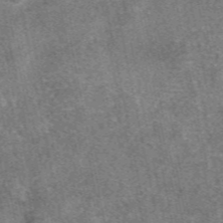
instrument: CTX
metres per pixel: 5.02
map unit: eAb
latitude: 48.1956
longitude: 107.9745
